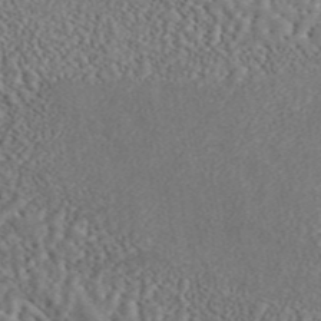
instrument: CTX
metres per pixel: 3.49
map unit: ANa
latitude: 45.1970
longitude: 27.5021
